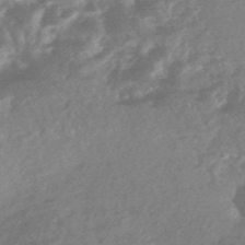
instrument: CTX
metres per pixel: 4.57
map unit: HNhu
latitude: -45.4643
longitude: 92.7652
